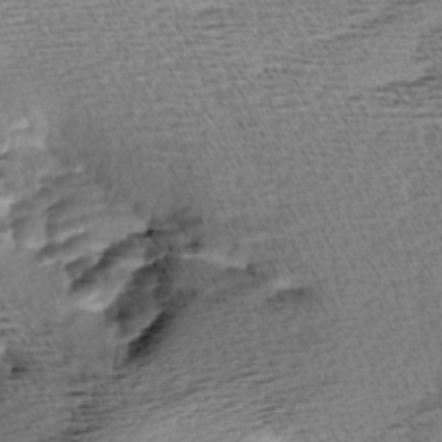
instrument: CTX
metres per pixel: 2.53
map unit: Aa
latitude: 7.1214
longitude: -137.5371
